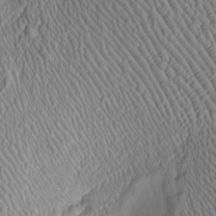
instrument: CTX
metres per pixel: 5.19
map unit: Htu
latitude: -6.3495
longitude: 153.3131
